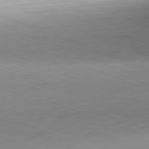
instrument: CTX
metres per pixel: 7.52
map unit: Hpe
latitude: -82.0850
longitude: 15.0865
